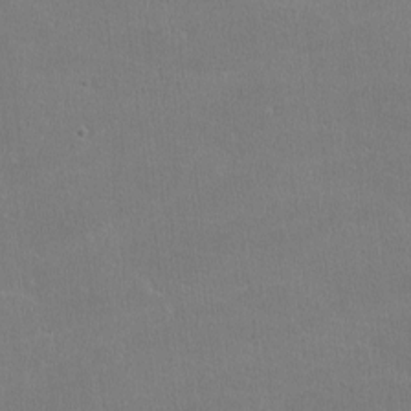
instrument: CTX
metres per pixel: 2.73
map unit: lHvf
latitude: -11.8989
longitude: -101.2159
